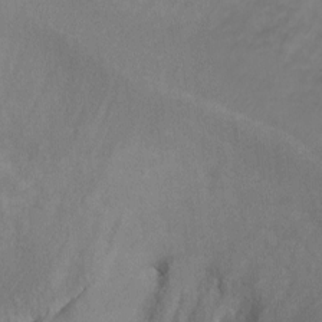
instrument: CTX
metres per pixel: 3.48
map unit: Ht
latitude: 1.2726
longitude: -36.7813
